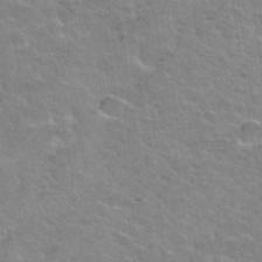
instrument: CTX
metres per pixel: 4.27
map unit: Hto
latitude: 35.2159
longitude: -50.6112
